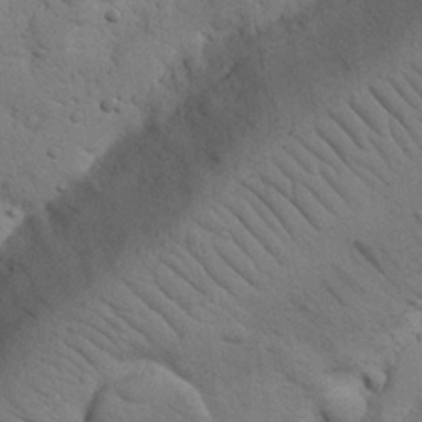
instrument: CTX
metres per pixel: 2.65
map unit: Nhu
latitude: 22.2900
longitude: -74.8569
